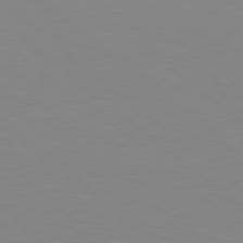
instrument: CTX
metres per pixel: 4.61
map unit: Hpe
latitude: 78.4034
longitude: -172.7057
